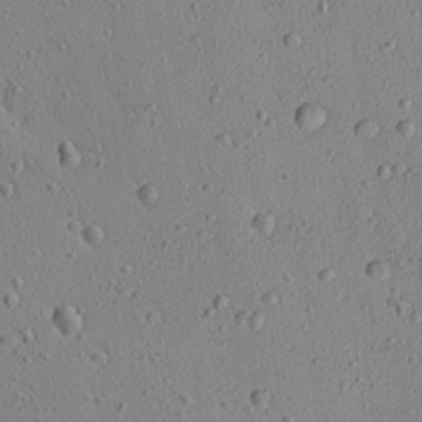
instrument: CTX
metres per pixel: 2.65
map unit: Aa
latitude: 21.7261
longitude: -143.6127
